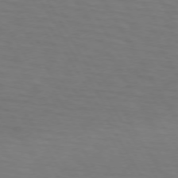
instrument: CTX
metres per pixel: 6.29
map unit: lApd
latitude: 73.0837
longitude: -74.7057
